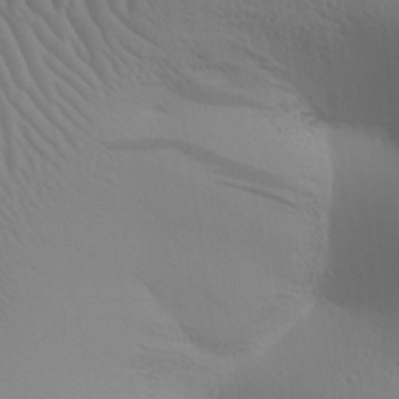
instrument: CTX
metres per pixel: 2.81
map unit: Aa
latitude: 31.3671
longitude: -140.2333
